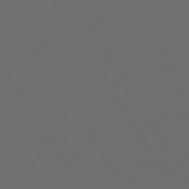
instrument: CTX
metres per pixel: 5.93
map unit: Hpe
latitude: 73.6694
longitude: -128.1956
